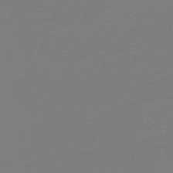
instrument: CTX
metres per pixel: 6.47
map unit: HNb
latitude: -46.2550
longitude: 53.3698
